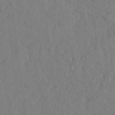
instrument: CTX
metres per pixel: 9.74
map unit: lHvf
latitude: 25.1025
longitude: 142.9919
